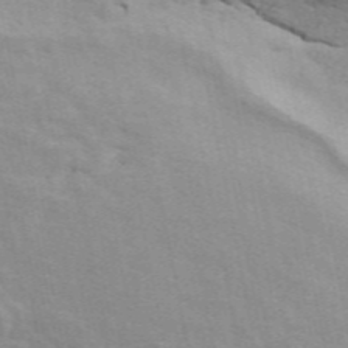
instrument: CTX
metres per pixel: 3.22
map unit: ANa
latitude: 48.9136
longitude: -77.6127
